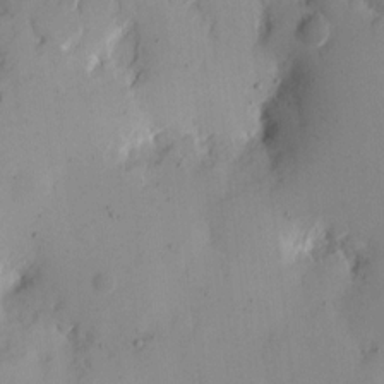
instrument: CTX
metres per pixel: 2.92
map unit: eHh
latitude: 11.4049
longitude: -67.9528
